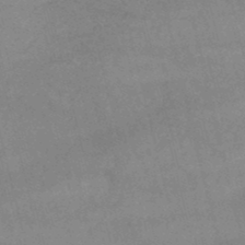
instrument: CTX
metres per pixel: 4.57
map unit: lHb
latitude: -46.8597
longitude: 76.2739
